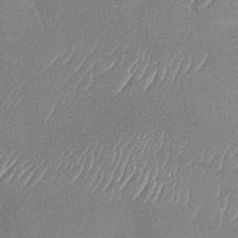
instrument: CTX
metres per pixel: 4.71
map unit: Nhu
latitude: -29.8233
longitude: -60.3467
